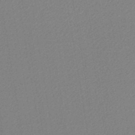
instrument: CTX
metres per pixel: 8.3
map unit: lHb
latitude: -44.4818
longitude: 64.5196
